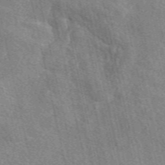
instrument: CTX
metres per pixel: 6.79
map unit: eAb
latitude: 50.2522
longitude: 113.8423
